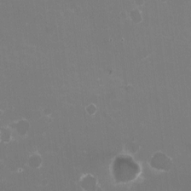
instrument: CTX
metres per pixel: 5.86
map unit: HNhu
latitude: -2.4062
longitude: -3.7071
